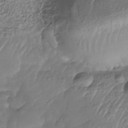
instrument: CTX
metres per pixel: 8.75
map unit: Nhe
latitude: -39.5588
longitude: -118.0822
